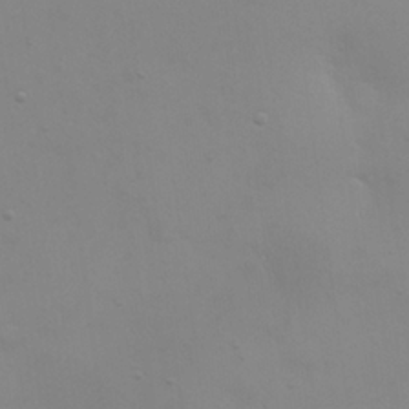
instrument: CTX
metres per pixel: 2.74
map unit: eHh
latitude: 23.8205
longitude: -65.4804
